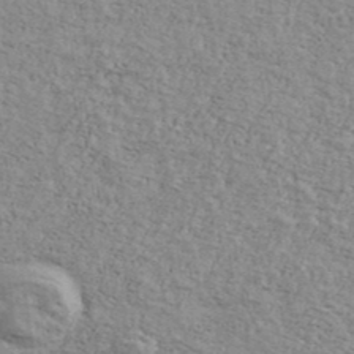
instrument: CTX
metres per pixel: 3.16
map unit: Ave
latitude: 41.3103
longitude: -109.1592
